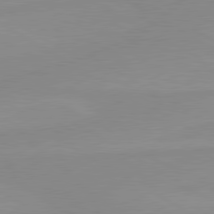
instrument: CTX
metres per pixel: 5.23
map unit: lApd
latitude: 80.3278
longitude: -176.1578
